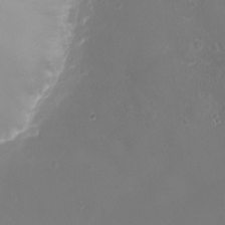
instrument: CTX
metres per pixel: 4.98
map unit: Ht
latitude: -2.0472
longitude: -18.7057
